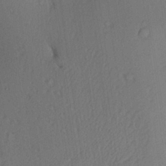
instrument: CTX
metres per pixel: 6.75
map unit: Aa
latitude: 26.8569
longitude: -136.5357
